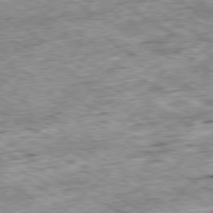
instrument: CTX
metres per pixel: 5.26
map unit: Ap
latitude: -80.2551
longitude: -89.0837
